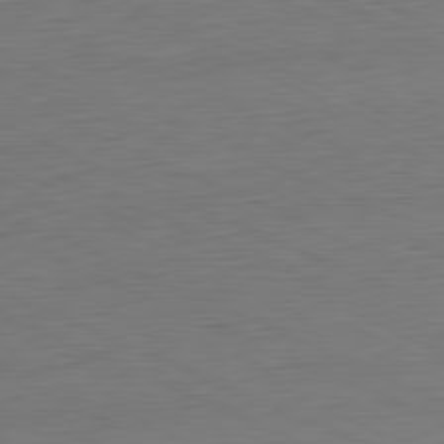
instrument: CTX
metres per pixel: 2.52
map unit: Ap
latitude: -81.5210
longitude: -68.2712
